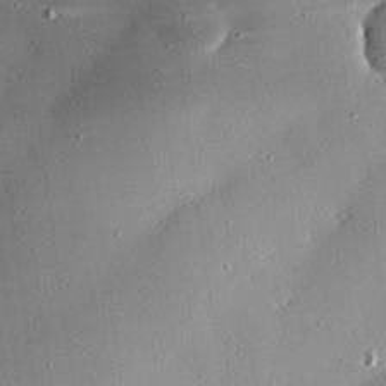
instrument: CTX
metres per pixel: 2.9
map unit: eHh
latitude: 24.1577
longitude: -89.5372
